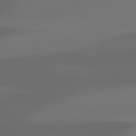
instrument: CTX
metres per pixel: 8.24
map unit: lApd
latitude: 81.1403
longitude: 123.2376
